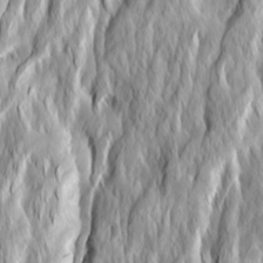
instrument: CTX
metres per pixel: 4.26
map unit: Ave
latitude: 14.8758
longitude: -135.3670
